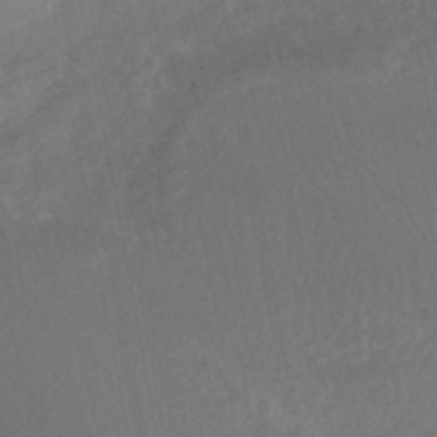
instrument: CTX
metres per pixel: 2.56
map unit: HNhu
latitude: -46.3117
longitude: 96.8030
